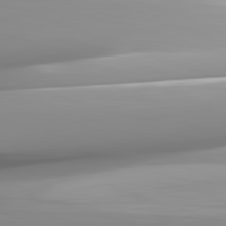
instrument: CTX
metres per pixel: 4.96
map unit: lApd
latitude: 82.4790
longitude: -143.6505
